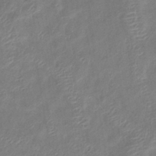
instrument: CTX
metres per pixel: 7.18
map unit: lHb
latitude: -40.6518
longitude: 77.9367
